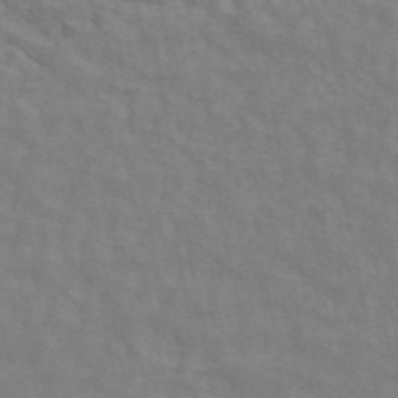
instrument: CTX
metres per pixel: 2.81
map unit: ANa
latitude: 45.3104
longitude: 26.1605
